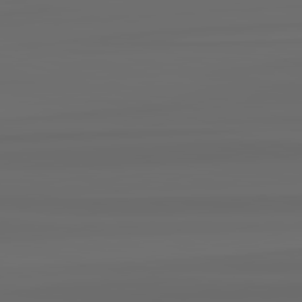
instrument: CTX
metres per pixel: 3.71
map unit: lApd
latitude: 82.8569
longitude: 175.7288
